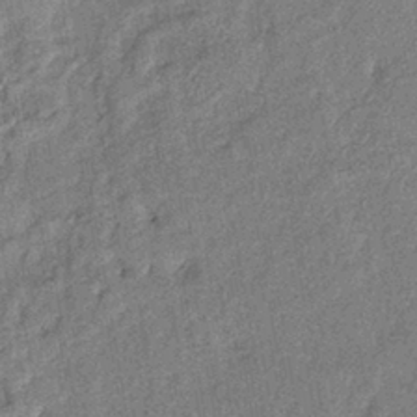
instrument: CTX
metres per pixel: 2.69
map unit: eHb
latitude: -39.8989
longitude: 78.1039
